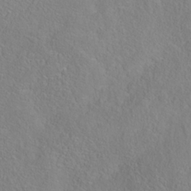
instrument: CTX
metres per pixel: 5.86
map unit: Nhe
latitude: -38.3684
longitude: 139.2943
